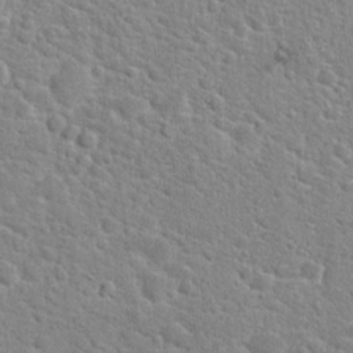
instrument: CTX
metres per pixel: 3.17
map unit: Hto
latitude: 24.1766
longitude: -48.9892
